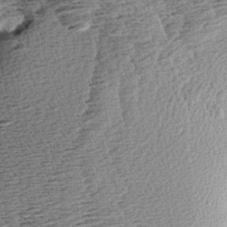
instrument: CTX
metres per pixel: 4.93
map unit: Aa
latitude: 8.4979
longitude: -138.3278
